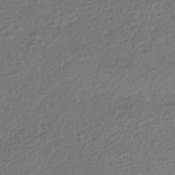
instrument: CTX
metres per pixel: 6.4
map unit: HNhu
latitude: -43.6154
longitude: 97.3699
